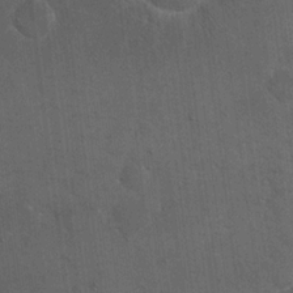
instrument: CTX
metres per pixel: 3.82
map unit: eHh
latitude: 19.5371
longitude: -63.4805
